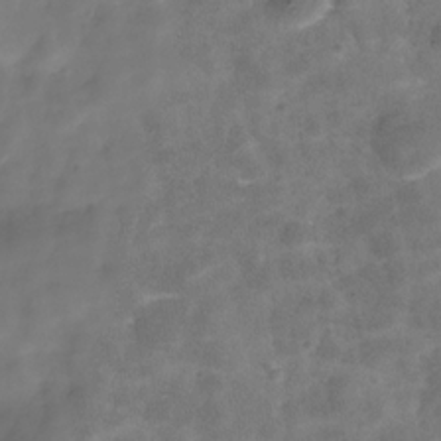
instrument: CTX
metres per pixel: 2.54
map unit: Hve
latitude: -30.1983
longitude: 92.6707
